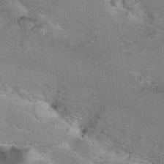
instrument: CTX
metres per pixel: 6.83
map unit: Hto
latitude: 7.4048
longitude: -30.4790
